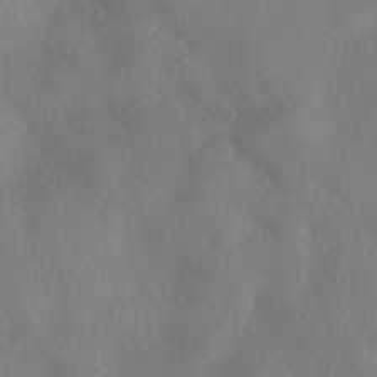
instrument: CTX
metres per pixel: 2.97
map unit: HNhu
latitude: -41.1431
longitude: 102.5763
